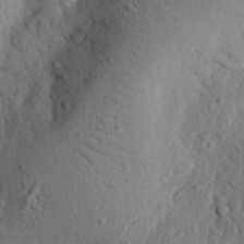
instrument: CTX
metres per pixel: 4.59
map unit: eHh
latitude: 24.5734
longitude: -79.0081
